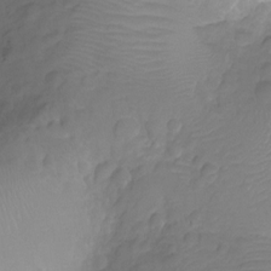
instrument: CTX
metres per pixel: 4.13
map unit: Nhu
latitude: -15.3510
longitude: -25.9150
